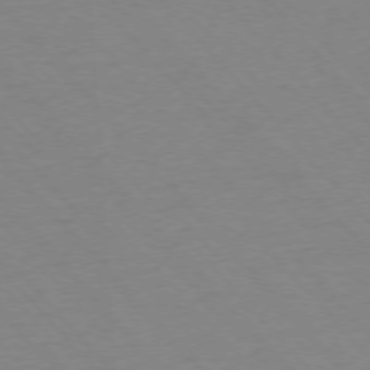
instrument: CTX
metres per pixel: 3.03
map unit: Ap
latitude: -76.3495
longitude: -86.4790
